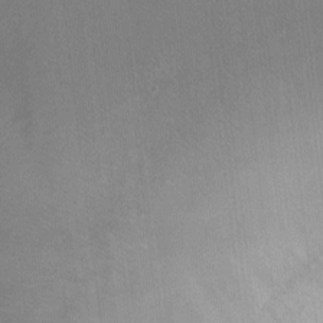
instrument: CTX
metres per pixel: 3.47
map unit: Ht
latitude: -2.0283
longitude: -33.3860
